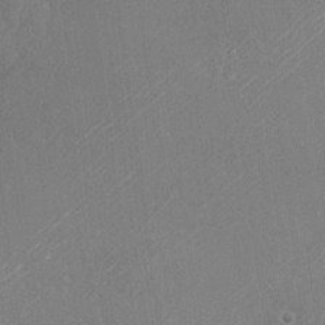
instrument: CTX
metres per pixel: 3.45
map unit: Nhu
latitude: -22.4062
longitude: -72.2145
